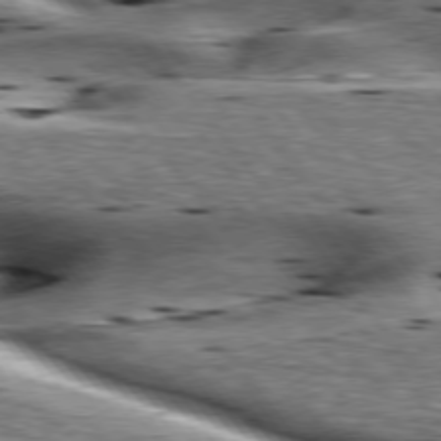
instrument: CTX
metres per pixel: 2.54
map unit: lApd
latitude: 76.4223
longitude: -60.6679
